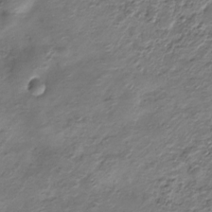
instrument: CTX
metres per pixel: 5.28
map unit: HNhu
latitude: -21.7855
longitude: 84.5951
